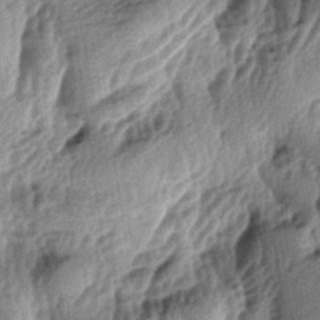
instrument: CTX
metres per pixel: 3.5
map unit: lAa
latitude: -5.7477
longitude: -124.1578
